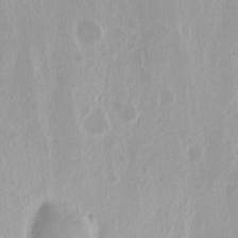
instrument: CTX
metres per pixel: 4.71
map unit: Hto
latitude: -13.6533
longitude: -41.3481
